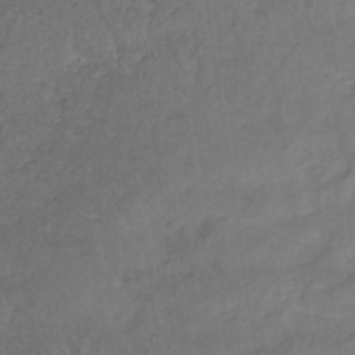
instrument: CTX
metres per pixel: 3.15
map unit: eHb
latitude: -33.0676
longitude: 68.7274
